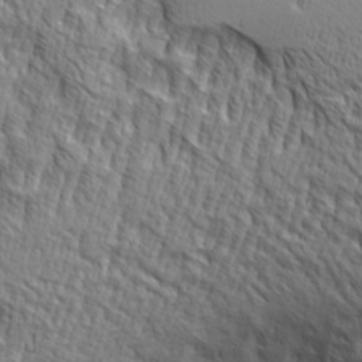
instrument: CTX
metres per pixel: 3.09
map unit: Ave
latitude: 21.0081
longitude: -134.9136
